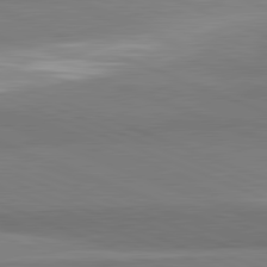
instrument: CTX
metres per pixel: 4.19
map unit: lApd
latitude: 82.0822
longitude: 160.4629
